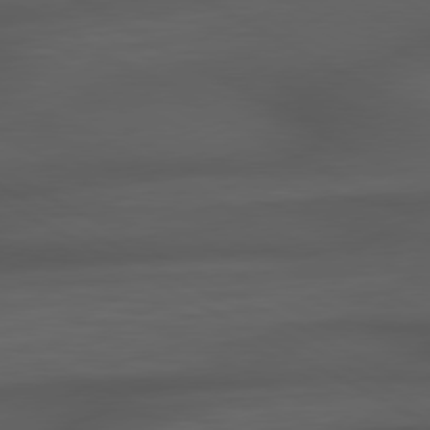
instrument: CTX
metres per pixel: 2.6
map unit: Hpe
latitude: 79.0837
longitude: -119.8205
